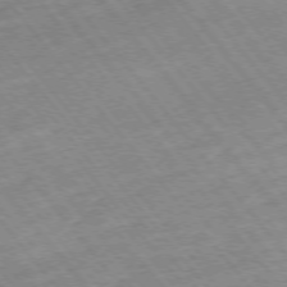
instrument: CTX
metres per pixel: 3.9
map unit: Hpe
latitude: -75.7289
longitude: -17.0647
